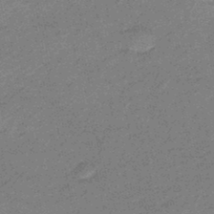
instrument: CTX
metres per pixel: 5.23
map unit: eHb
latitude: -44.9731
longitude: 89.1620
